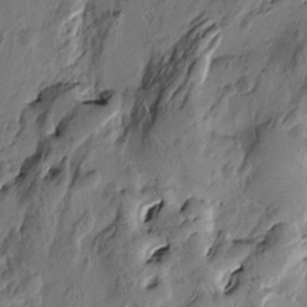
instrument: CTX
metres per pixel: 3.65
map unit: Htu
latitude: -3.7477
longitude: -177.3104
